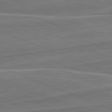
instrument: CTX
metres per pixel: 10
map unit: lApd
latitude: 82.4034
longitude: 141.7855
